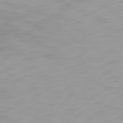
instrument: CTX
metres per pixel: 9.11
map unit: Hpe
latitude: 77.2159
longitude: -163.5560
